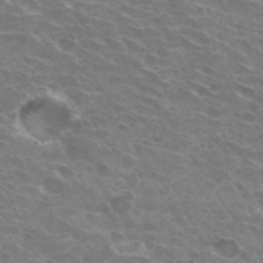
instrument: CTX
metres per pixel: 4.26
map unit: Hto
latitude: 32.9514
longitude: -43.3671
